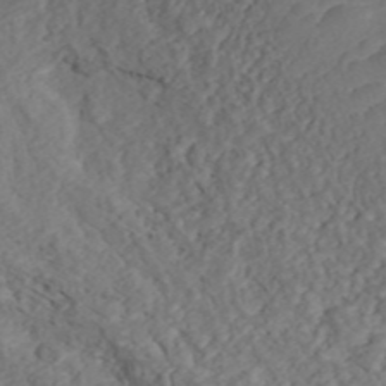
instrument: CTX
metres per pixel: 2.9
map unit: ANa
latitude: 44.4601
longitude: 37.5210
